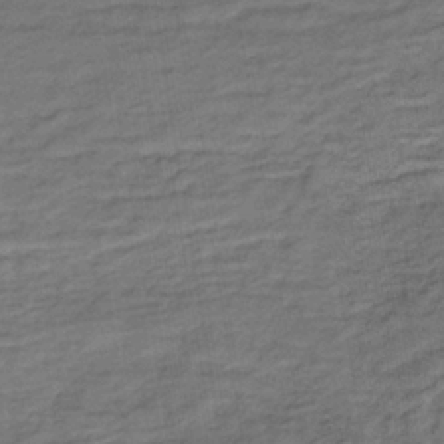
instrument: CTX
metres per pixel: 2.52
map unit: lHb
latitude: -35.8233
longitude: 70.4251
